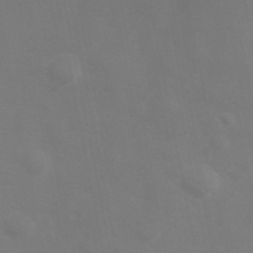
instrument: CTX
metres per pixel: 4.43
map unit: Hve
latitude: 33.3293
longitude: 150.7652
